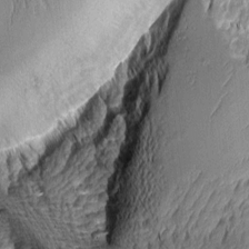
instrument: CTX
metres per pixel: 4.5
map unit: Aa
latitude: 8.6302
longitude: -128.8758
